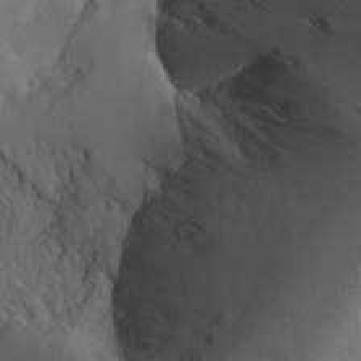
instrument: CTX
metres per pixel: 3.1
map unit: Ave
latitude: 23.3104
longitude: -132.3278
